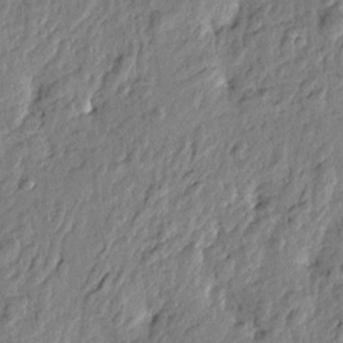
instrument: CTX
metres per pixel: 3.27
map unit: Htu
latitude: -2.7274
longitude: 179.6344
